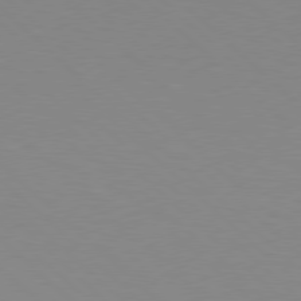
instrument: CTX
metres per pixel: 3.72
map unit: Hpe
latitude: 78.0822
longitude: -160.9136
